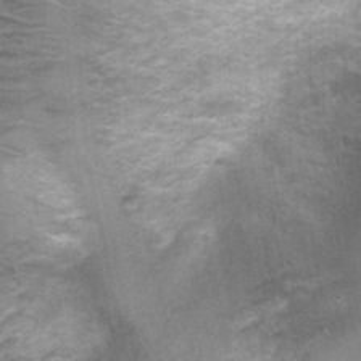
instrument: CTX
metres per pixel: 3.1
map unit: Nhu
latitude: 1.1592
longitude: -17.8961
